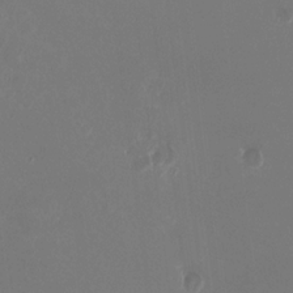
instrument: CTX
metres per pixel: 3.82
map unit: HNhu
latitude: -2.4440
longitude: -1.1970
